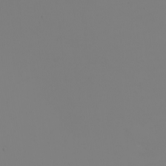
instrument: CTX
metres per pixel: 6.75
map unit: eHh
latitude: -5.1242
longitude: -84.1200
